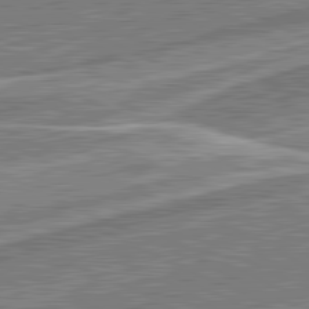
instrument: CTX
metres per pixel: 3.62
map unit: lApd
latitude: 81.6694
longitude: 127.9556
